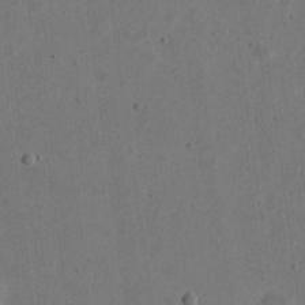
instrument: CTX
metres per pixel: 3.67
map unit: eHh
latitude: 21.6694
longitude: -69.9717
